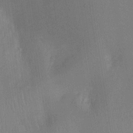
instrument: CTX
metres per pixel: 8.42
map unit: Ht
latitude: -12.4629
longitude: -24.1388
